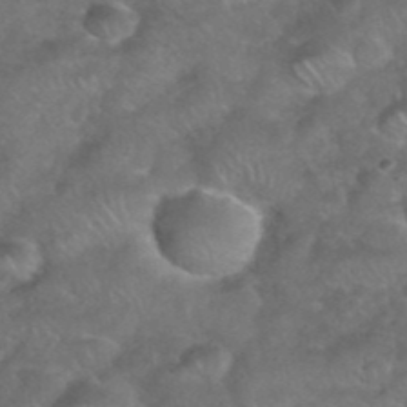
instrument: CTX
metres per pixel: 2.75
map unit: eHh
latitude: 39.5749
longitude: -58.5924
